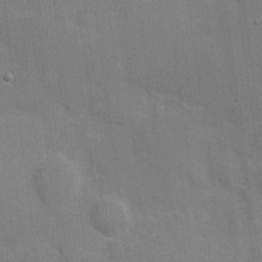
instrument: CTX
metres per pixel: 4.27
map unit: Hve
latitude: 18.2333
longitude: 151.2565
